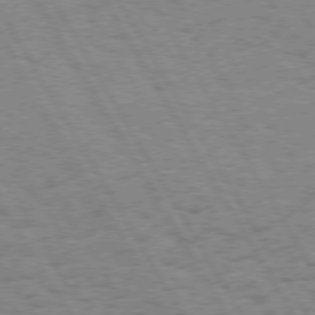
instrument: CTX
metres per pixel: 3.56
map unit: Hpe
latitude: 74.2900
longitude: -135.2915
